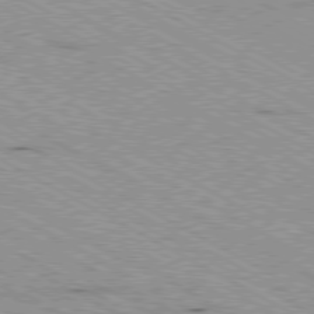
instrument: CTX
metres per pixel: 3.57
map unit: Ap
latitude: -80.5196
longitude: -53.1781
